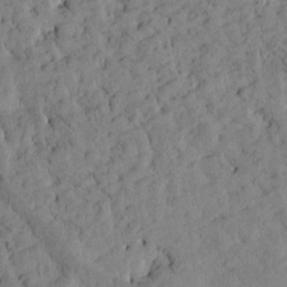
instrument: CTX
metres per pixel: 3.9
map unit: Htu
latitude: -3.8233
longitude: 173.5966
